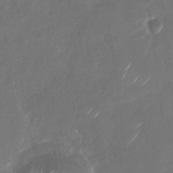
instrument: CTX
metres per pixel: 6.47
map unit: Nhu
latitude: -29.1431
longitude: -70.5923
